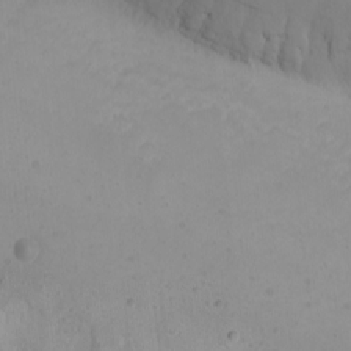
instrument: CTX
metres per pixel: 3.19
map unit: Nhu
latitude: -4.9919
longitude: -81.9150
